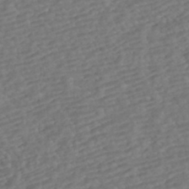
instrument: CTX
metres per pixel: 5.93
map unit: HNhu
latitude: -42.8030
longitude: 105.2376
